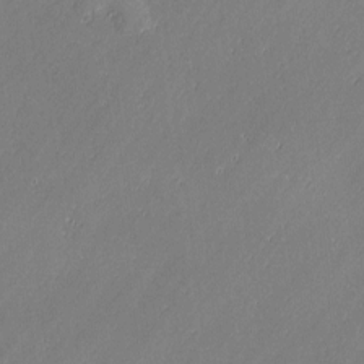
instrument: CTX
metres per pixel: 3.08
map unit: lAvf
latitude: -1.4077
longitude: -106.6679
